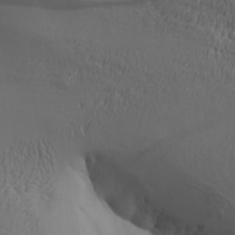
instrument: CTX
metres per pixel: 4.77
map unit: Aa
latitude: 27.4615
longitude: -132.8002
